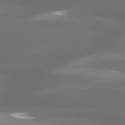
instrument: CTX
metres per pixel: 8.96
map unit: lApd
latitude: 80.4034
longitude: -138.7813
